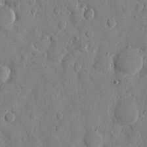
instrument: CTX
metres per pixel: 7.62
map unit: eHh
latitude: 10.1578
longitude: -67.4048
